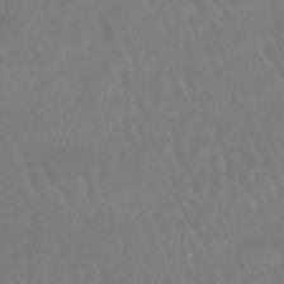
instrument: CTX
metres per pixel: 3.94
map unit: eHb
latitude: -46.1983
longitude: 79.1431
